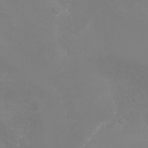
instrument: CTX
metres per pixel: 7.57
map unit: Nhu
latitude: -5.0108
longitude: -79.3860
